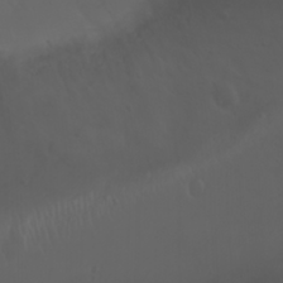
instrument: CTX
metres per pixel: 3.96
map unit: Nhu
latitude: 22.4979
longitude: -64.9703
